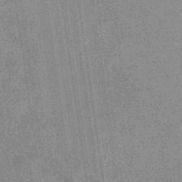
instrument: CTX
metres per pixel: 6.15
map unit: eHb
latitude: -34.2362
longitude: 73.1053
